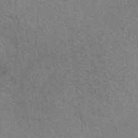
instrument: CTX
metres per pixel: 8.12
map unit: eAb
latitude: 49.0458
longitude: 114.9730
